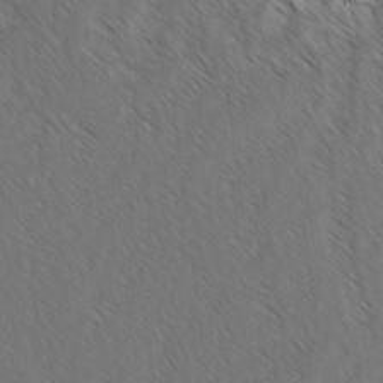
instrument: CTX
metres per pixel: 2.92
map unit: lAvf
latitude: -3.2753
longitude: -113.8961
